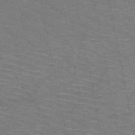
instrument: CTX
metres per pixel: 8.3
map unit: HNb
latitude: -53.5777
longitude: -45.3292
